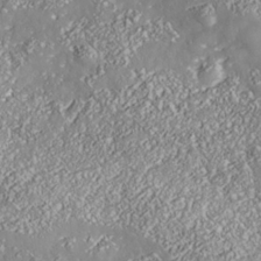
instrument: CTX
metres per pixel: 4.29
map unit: Nhe
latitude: -37.6910
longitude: 138.3118
